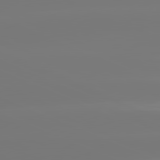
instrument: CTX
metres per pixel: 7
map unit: lApd
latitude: 81.5560
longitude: -150.0633
